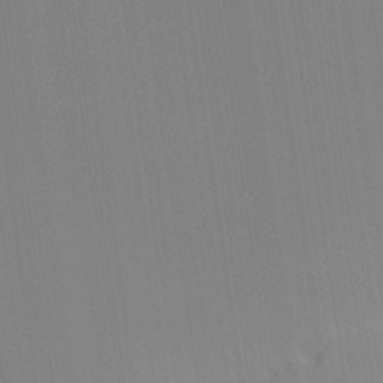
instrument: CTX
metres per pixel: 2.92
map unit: Hve
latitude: 18.2144
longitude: 150.1606
